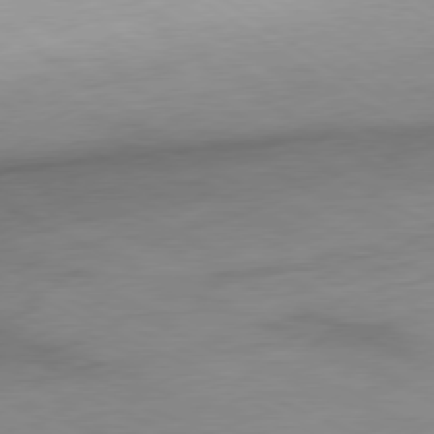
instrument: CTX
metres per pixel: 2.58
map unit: Ap
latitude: -76.9731
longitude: -75.0458
